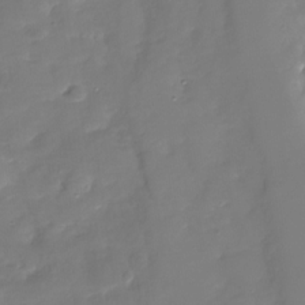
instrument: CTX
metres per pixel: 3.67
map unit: Nhu
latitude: -30.0283
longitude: -77.8016
